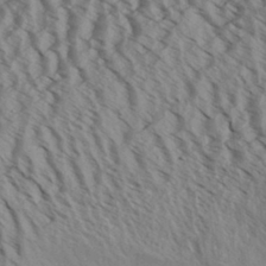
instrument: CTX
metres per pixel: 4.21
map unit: Aa
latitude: 31.5560
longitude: -137.5749
